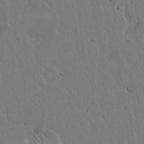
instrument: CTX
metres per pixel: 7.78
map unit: Hto
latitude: 18.0633
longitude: -59.7639
